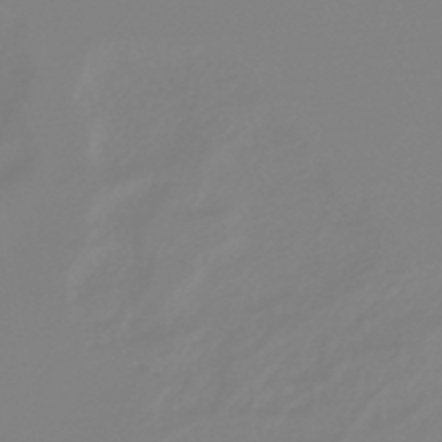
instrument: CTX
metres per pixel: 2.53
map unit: lHb
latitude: -44.7841
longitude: 79.1998
